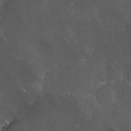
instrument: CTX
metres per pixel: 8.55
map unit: HNhu
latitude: 5.2159
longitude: 7.9178
